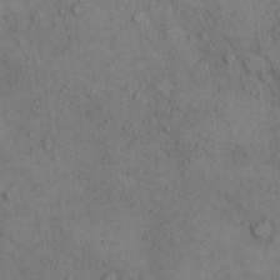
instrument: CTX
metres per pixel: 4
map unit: Hto
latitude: 7.4048
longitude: -60.2522
